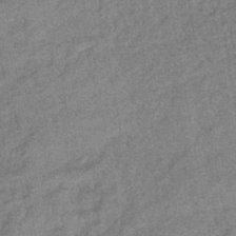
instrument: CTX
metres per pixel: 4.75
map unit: eHb
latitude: -41.8422
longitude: 82.5196
